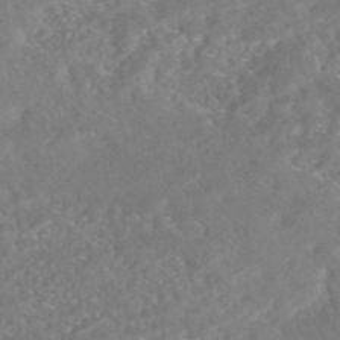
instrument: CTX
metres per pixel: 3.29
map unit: HNhu
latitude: -44.9164
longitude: 100.5195
